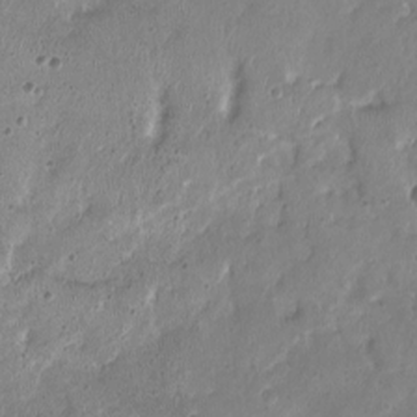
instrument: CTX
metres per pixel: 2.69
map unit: HNhu
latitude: -3.3887
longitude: -2.8191
